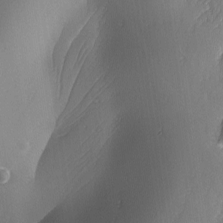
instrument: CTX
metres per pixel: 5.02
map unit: Ave
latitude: -6.7085
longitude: -120.0822
